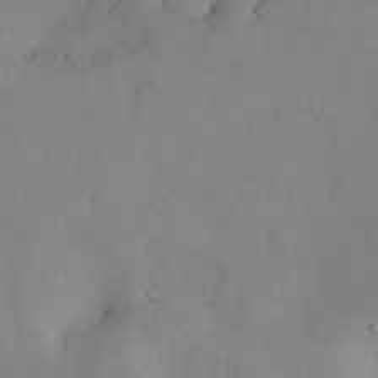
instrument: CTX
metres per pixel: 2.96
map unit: Nhu
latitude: 28.1011
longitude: -70.9325
